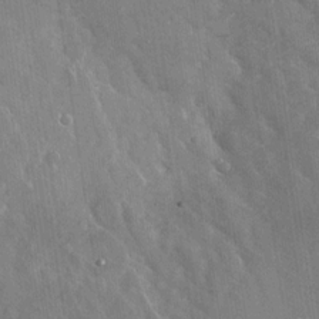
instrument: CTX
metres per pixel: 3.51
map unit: Nhu
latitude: -29.1431
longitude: -80.0633
